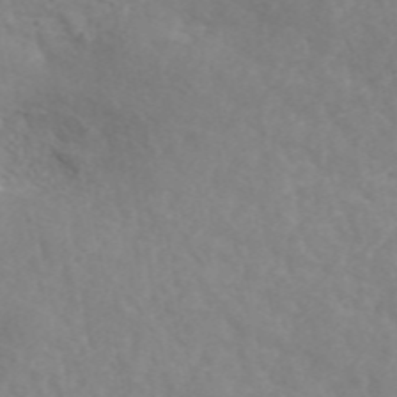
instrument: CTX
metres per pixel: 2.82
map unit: ANa
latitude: 46.9136
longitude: 26.5573
